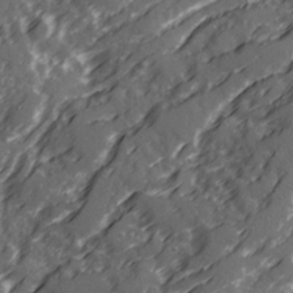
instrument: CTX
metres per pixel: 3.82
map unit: Ave
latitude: 20.8002
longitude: -131.4427
